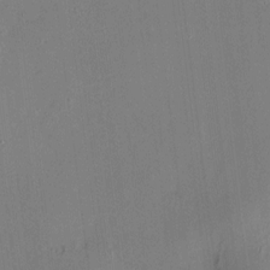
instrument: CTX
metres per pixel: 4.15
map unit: HNhu
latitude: 7.4993
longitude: 12.1606
